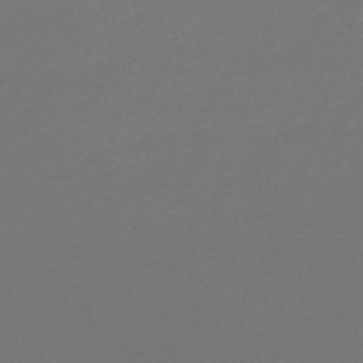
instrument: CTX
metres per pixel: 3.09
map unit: HNb
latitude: -47.6722
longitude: 56.0283
